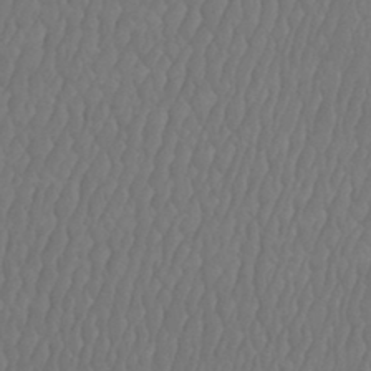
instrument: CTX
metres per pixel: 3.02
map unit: Htu
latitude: -9.1053
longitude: -76.2333
